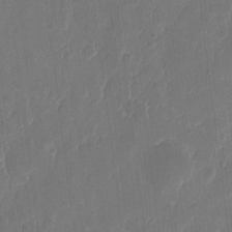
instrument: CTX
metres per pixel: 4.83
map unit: eHh
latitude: 10.4034
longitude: -68.1956
